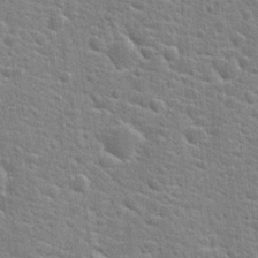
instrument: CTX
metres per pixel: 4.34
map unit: Hto
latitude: 21.8206
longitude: -44.3467
